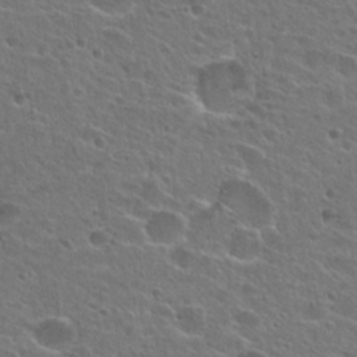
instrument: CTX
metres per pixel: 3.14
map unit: Hto
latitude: 24.8757
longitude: -45.1025
